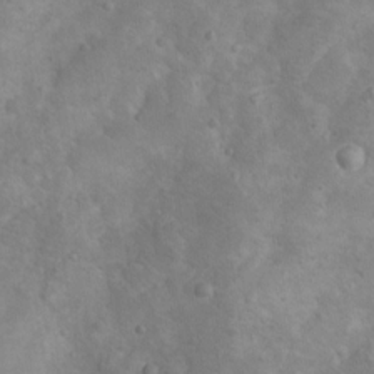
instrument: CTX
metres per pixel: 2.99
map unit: Nhu
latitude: 9.8961
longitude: -23.1970
